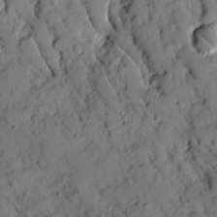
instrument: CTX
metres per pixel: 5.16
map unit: Ave
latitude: 10.0255
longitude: -101.7639
